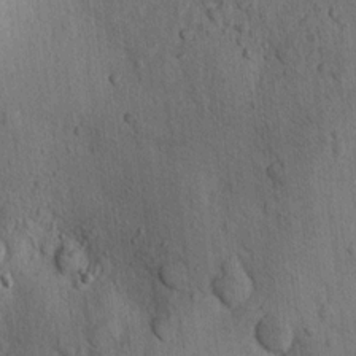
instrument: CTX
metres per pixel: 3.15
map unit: lAvf
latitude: 8.3278
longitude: 165.5399
